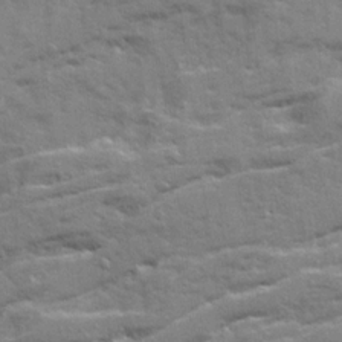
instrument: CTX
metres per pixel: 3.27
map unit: Ave
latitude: 21.0270
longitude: -130.2712
